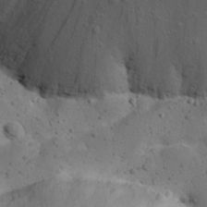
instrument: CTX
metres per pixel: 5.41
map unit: Nhu
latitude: 22.4034
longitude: -72.3279
